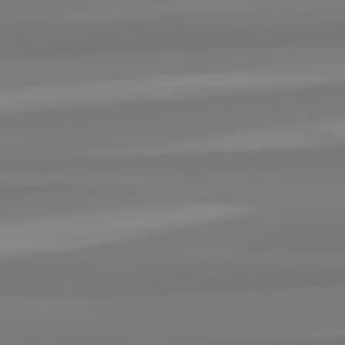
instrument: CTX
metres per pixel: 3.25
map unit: lApd
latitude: 82.7435
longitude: 173.0108
